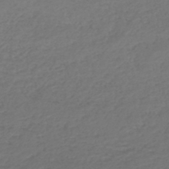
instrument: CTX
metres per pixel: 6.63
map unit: lHb
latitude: -43.9178
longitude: 70.5196
